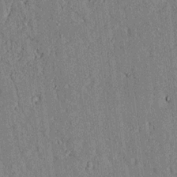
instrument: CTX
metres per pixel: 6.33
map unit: lAvf
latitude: 5.3482
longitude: 169.4076
